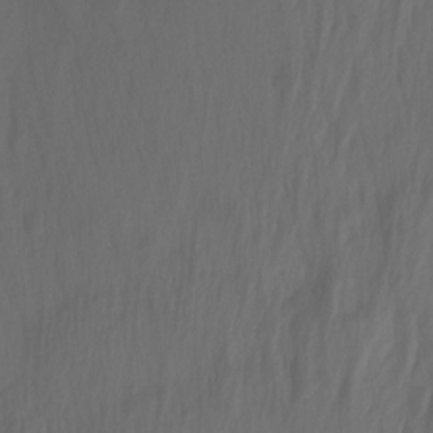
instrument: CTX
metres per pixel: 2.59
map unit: Nhu
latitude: -8.4818
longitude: -79.1592
